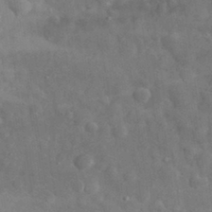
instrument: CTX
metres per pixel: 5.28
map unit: eHh
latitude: 31.2537
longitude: -71.0647
